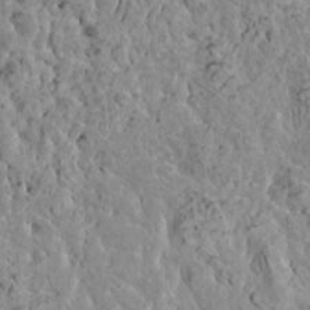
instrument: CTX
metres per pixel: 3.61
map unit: HNhu
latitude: 5.8583
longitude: -0.9891
